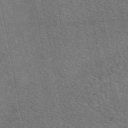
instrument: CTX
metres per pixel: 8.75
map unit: eAb
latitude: 48.6113
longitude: 114.2739
